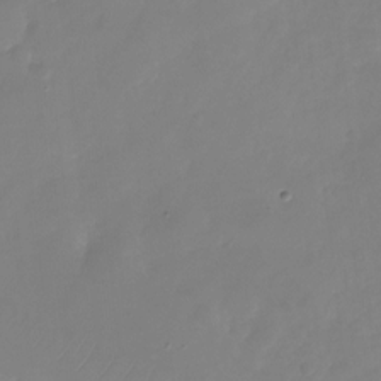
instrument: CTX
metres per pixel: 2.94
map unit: Nhu
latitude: -25.1053
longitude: -69.4993
